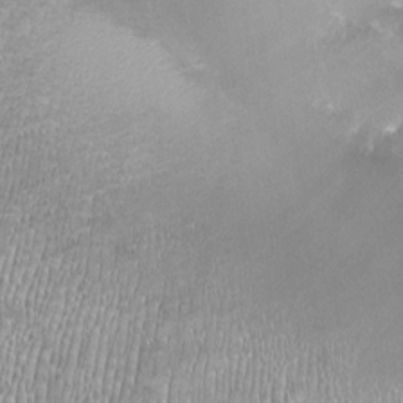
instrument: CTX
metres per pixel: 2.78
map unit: HNhu
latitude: -1.5588
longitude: -0.2900
